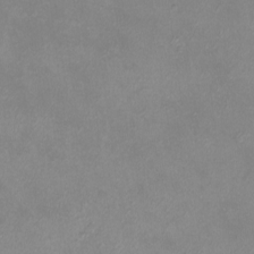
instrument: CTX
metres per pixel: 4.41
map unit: eHh
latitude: -6.9352
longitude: -77.9528
